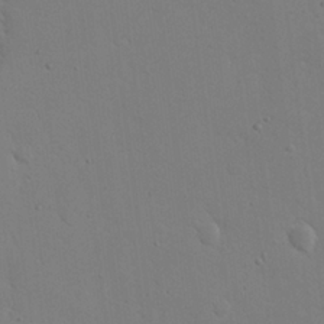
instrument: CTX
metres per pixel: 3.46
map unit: eHh
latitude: 20.2145
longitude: -71.1025
